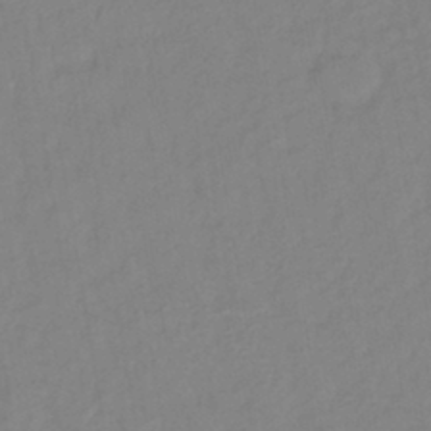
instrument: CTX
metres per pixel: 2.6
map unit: lHb
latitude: -41.5588
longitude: 74.7275
